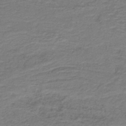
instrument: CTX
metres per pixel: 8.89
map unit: lHb
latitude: -41.4643
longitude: 53.7477
